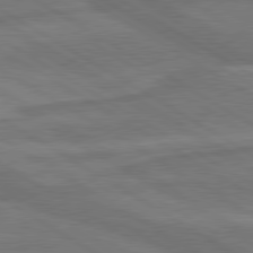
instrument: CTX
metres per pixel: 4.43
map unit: lApd
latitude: 79.9717
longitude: -173.0269
